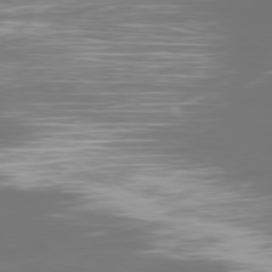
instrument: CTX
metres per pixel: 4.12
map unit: Ap
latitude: -79.0864
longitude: -93.5371
